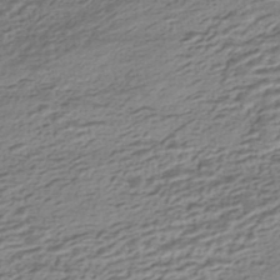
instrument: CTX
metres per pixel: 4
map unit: HNhu
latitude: -43.4265
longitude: 105.4076
